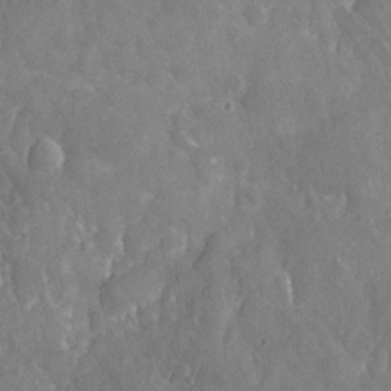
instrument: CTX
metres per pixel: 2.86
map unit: Nhu
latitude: -20.1228
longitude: -58.1956
